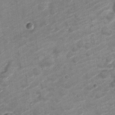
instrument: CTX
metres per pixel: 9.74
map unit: Nve
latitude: -19.8989
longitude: 107.4077
